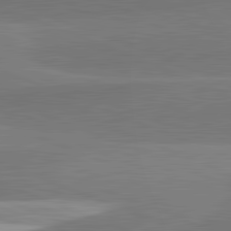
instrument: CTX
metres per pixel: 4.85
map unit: lApd
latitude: 82.4223
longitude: 151.5021
